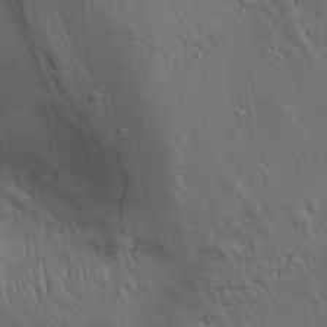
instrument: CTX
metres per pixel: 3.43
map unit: Aa
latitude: 27.8206
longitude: -138.7435
